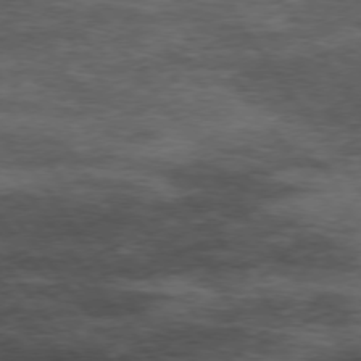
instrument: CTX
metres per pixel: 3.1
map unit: Hpe
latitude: 74.0255
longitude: -143.4238
